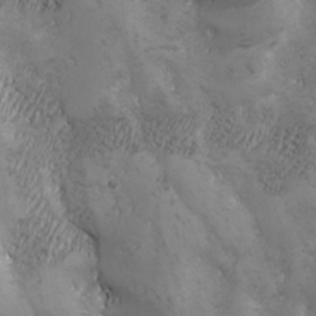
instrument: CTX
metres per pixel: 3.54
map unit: Ave
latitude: -7.1242
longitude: -121.3860
